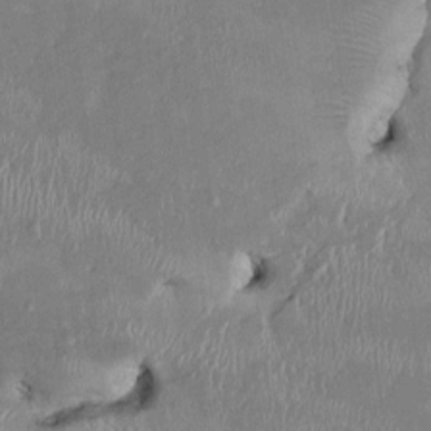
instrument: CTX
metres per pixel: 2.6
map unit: HNhu
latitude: 2.3089
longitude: -5.8205
